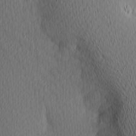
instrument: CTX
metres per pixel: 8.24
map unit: Hve
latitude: 14.1200
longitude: -91.3104
